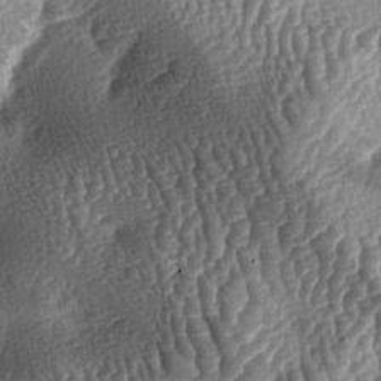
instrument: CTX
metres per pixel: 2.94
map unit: lAa
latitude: -5.3887
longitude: -127.9339
